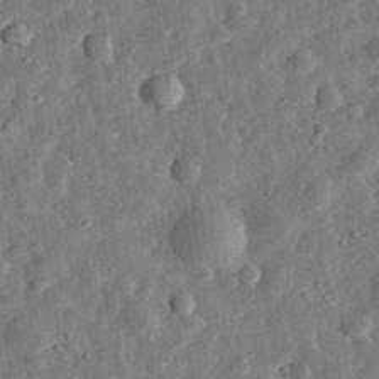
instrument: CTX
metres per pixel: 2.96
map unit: eHh
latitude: 32.2523
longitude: -76.6301
